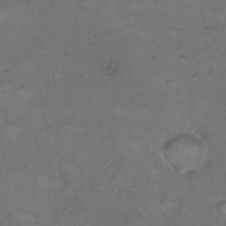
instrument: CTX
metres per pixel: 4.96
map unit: Hto
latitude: 9.1781
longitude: -60.3467
